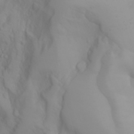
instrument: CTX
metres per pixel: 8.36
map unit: Nhu
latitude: -4.5951
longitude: -85.3860
